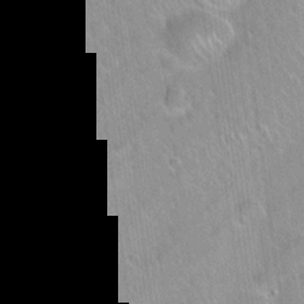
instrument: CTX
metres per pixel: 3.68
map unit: Hto
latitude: 20.6113
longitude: -53.8206
